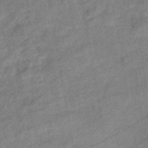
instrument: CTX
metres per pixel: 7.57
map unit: eHb
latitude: -41.5210
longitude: 82.2928
